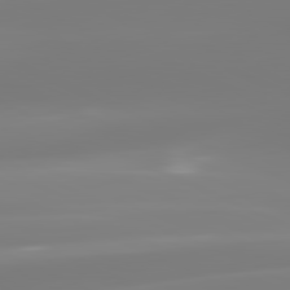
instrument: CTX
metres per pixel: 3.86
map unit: lApd
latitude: 81.6883
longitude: -148.8758
